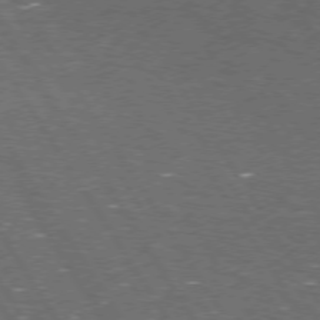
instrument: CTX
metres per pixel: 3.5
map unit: Hpe
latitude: 73.8584
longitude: -124.1955
